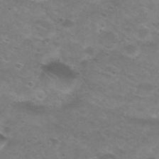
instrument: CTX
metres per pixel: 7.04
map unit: Nhu
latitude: 29.3104
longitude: -47.9150
